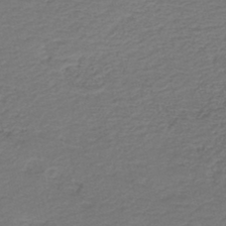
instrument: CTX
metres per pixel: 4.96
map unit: HNb
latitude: -42.8974
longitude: 50.5007
